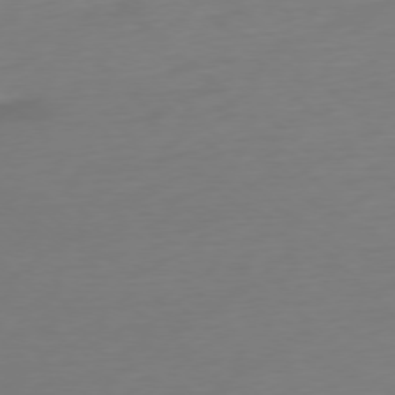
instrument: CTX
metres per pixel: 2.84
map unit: Ap
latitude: -77.1620
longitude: -67.9906
